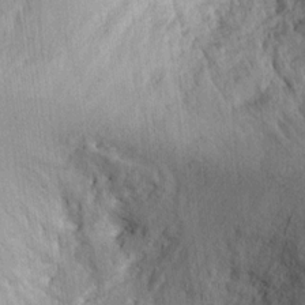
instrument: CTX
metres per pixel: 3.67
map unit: Ht
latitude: 7.7261
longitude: -75.7639
